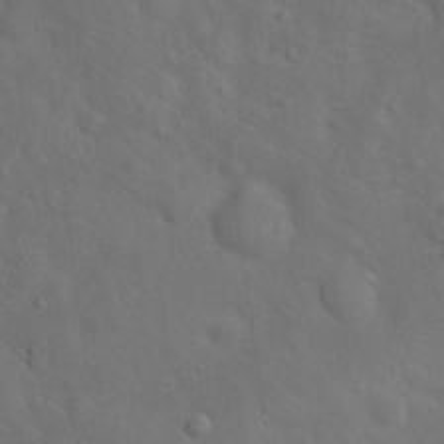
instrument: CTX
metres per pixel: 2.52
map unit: Hto
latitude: 17.8961
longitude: -53.3482
